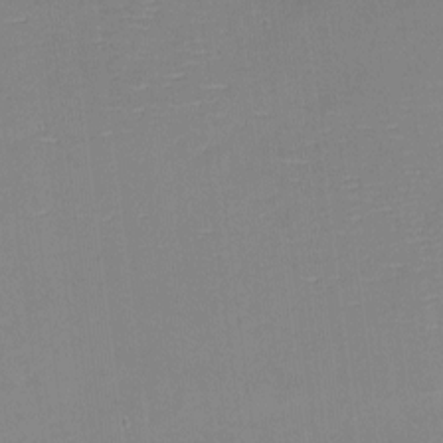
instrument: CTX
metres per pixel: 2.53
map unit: eHh
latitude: -3.3698
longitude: -80.1389
